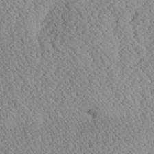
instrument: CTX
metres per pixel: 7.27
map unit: Ave
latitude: 24.2333
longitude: -134.7246
